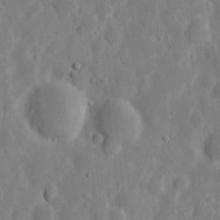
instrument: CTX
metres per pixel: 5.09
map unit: eHh
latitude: 7.0836
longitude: -70.5735
